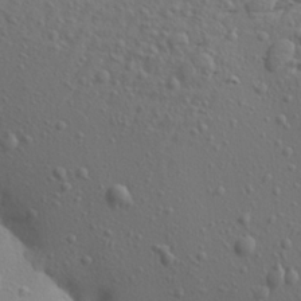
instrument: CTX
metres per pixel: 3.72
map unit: Aa
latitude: 21.7261
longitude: -142.5546
